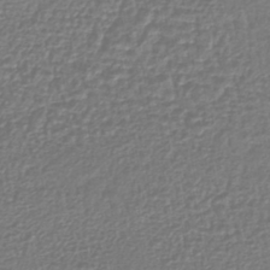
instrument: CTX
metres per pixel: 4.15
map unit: lHb
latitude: -41.3321
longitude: 72.4629
